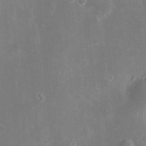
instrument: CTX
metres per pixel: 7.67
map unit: Hve
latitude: -11.0675
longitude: 175.4454
